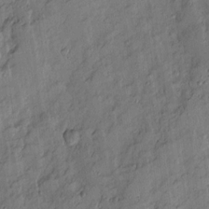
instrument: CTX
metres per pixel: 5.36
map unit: Ave
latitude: 13.8583
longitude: -132.2712
